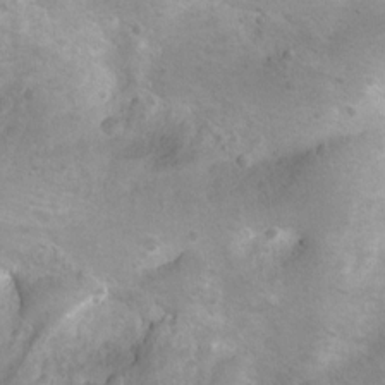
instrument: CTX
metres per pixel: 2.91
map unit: Nhu
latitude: 9.2348
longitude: -22.7813
